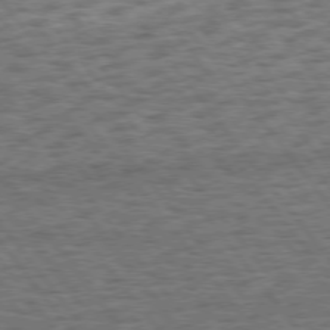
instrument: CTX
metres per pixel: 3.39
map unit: Hpe
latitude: 74.9703
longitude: -135.3292
